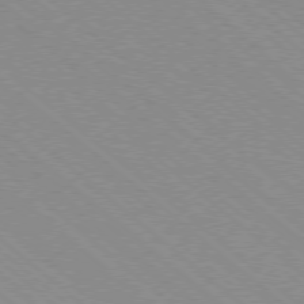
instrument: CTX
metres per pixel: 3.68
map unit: Ap
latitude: -78.5762
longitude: -65.4993
